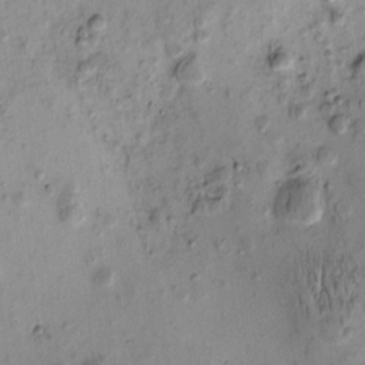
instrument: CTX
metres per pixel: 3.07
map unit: eHh
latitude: -0.3307
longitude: 15.3888
